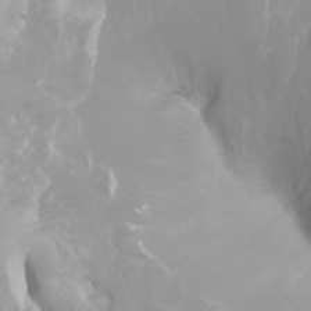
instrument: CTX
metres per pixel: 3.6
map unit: Ht
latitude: -2.1794
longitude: -61.8772
